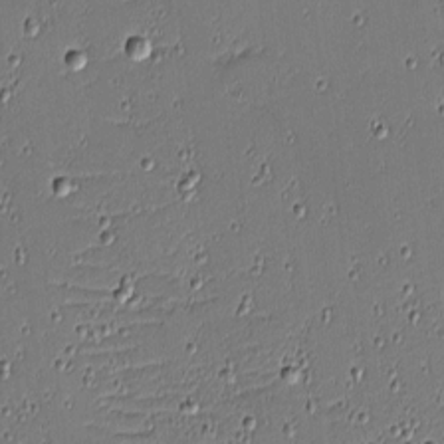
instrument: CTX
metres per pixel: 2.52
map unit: eHh
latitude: -3.7855
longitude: -81.6316
